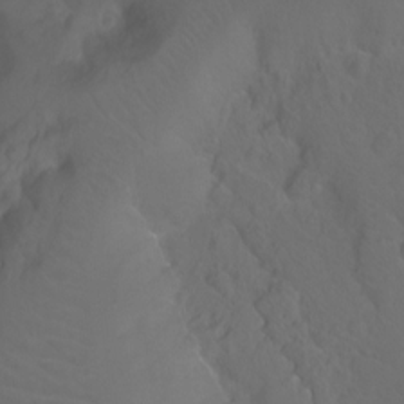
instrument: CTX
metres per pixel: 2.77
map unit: Ht
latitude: -0.4062
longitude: -45.8583
